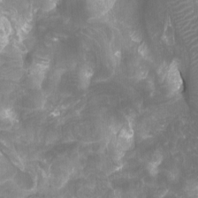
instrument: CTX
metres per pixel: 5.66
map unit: Htu
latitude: -6.9163
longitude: -49.3671
